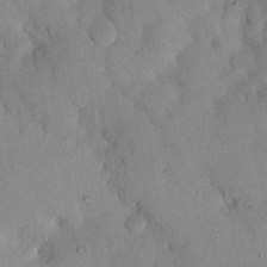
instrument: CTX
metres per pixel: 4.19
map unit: Nhu
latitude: 27.2348
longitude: -71.5749
